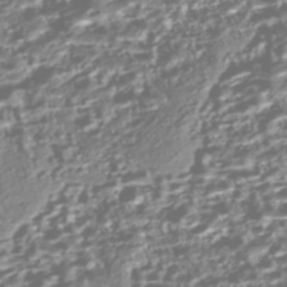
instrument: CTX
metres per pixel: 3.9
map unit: Nhe
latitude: -45.5777
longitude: 151.4832
